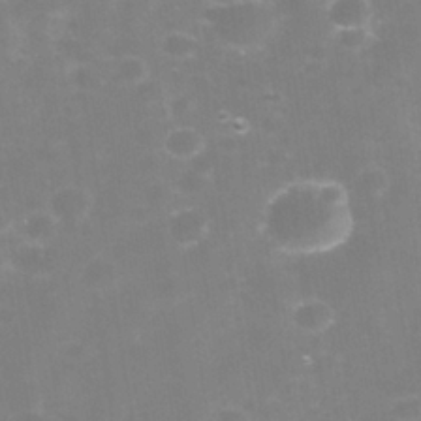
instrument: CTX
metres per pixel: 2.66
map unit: Nhe
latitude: -37.9178
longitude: -112.7813
